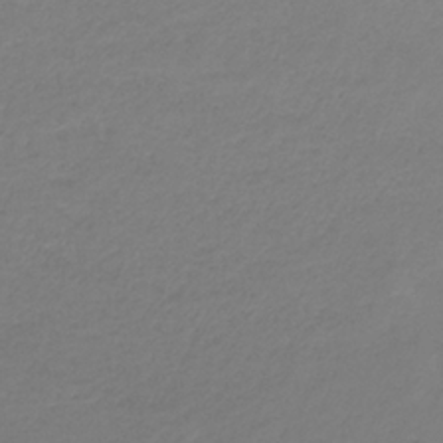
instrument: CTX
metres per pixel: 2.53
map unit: HNb
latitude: -33.1998
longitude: 60.9542
